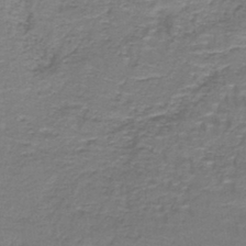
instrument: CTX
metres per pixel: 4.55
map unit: lHb
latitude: -42.2739
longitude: 58.0094
